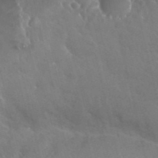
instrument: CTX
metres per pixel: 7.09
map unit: Nhu
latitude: 28.2333
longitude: -61.9528
